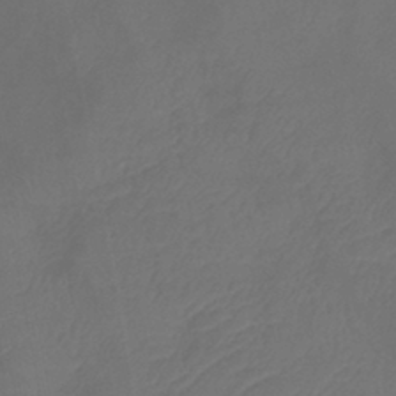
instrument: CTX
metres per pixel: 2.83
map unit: eHb
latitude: -39.4077
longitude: 76.7841
